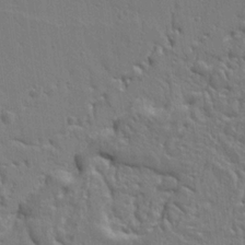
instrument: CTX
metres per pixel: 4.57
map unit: Ht
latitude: 9.8961
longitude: -76.7624
